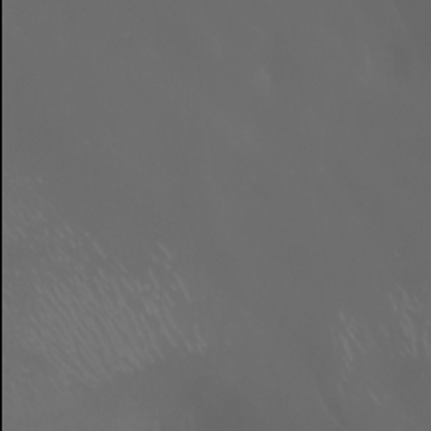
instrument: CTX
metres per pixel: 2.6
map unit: Nhu
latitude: -5.5210
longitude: -89.9906
